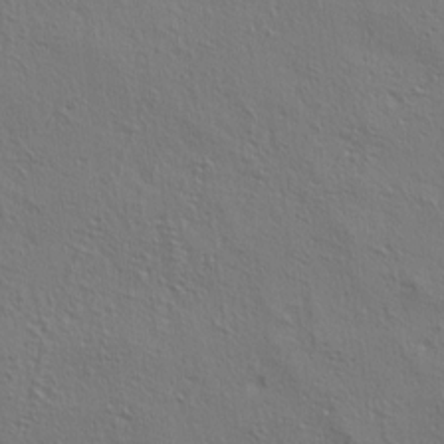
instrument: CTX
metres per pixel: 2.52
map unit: lAa
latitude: 4.8569
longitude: -112.9514
